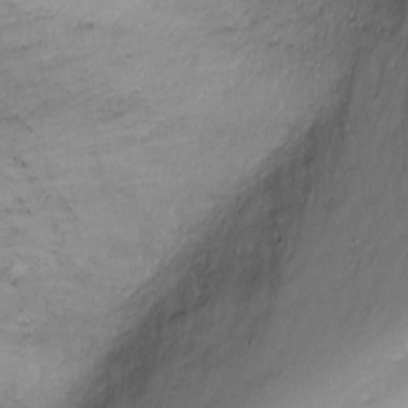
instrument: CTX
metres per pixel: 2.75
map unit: Ht
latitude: -2.1983
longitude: -32.5546
